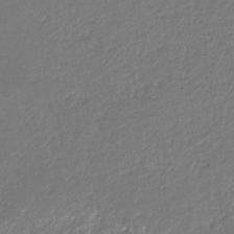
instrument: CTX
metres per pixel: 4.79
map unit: eHb
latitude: -33.8234
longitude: 73.5021
